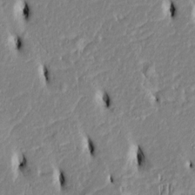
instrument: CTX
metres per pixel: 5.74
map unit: Htu
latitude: 3.2348
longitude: 151.5210
